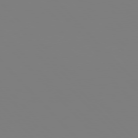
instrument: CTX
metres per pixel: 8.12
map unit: Hpe
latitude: 77.0080
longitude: -161.3481
